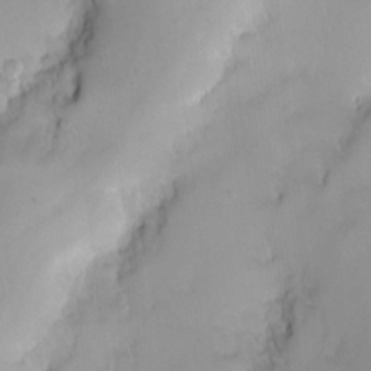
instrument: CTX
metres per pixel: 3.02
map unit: Nhe
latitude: -2.5951
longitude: -59.1970
